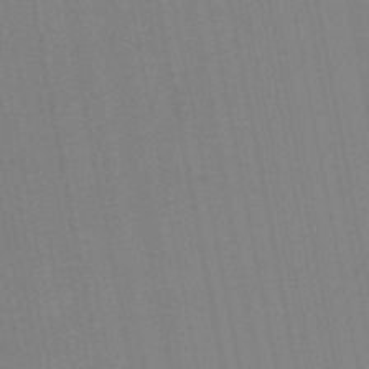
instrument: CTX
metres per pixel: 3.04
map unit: lHb
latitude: -48.9164
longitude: 67.1053
